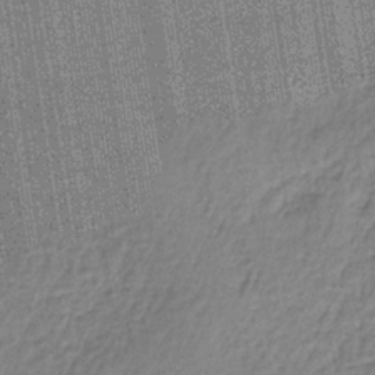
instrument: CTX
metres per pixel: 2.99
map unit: lHb
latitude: -35.3132
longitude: 63.0864
